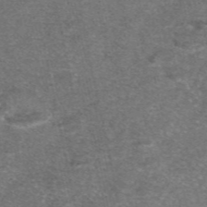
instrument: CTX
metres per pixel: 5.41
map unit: eAb
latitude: 47.7828
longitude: 105.1053
